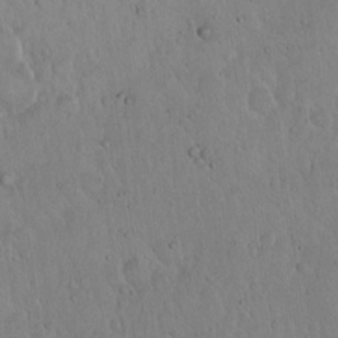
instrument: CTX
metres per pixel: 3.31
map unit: Hto
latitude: 14.8191
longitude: -56.8946
